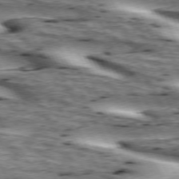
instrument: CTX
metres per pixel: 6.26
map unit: lApd
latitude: 73.4616
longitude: -54.7624
